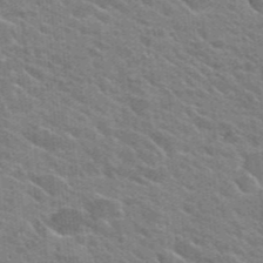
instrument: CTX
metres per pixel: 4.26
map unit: Hto
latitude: 24.7624
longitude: -36.8380
